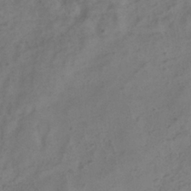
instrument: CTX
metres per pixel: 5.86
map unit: ANa
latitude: -38.6708
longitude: 96.7085
